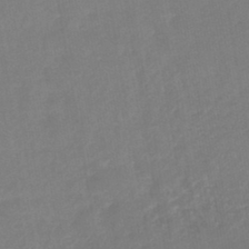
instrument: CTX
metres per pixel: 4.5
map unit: lHb
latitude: -44.4818
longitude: 60.6330
